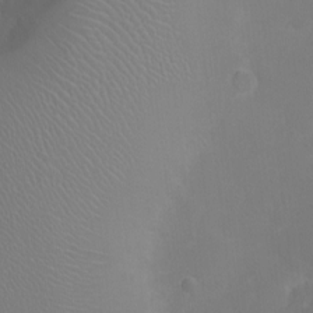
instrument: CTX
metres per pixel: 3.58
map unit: Ht
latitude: -1.3321
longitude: -16.3278
